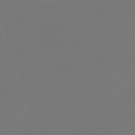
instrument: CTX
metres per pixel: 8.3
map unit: eHh
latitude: -63.5966
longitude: 49.5588
